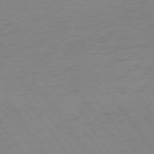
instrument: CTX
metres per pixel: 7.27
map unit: Ap
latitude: -75.5966
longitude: -65.2915
